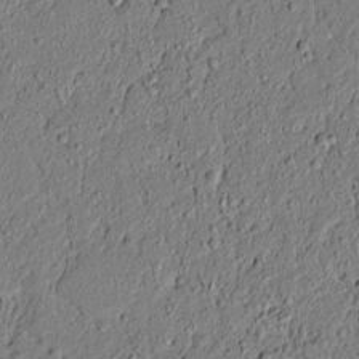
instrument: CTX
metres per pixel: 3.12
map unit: lAvf
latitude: 5.5749
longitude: 167.2754
